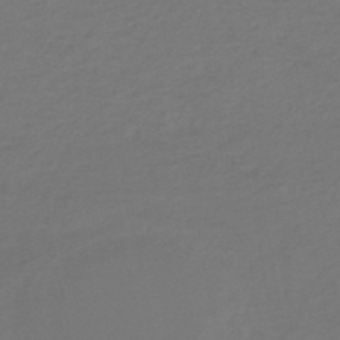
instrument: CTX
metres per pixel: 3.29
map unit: lHb
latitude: -45.5399
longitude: 68.4817
